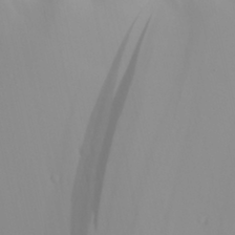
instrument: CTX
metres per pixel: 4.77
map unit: Aa
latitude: 30.4223
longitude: -133.2915
